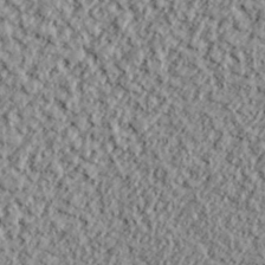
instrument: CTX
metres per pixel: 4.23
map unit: lHvf
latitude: 38.0822
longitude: -91.7261
